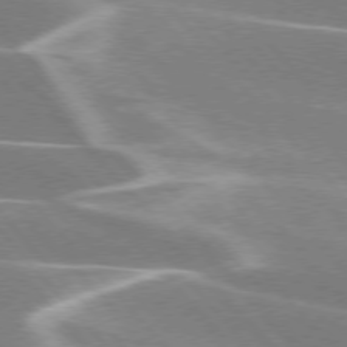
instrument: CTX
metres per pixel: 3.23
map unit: lApd
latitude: 76.0444
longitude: -63.8584
